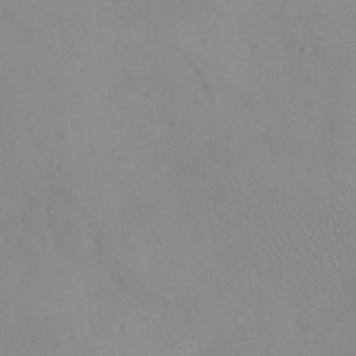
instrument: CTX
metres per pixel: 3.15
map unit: eHh
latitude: 24.5734
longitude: -64.8569
